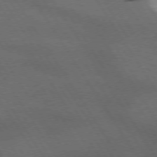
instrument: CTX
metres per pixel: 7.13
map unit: lApd
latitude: 73.1026
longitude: -57.7071
